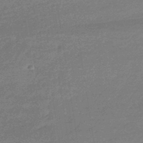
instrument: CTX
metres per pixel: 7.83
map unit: HNhu
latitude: -43.0486
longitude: 93.2376
